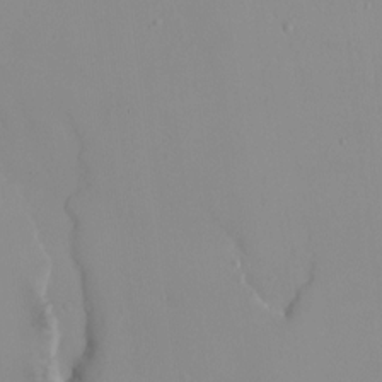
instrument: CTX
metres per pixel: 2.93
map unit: HNhu
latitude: 2.2333
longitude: 7.2187
